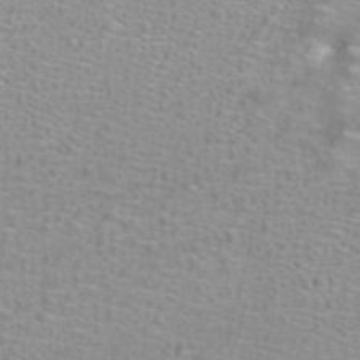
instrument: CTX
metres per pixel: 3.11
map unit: ANa
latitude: 39.7827
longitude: 23.5021
